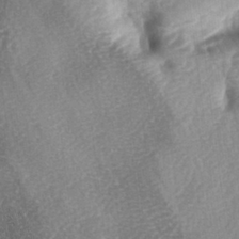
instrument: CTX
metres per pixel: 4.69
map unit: lAa
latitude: -4.5384
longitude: -127.0648
